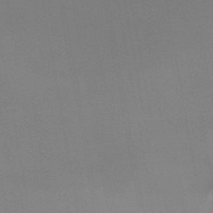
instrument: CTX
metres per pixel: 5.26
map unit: ANa
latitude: 46.1578
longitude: 24.3306
